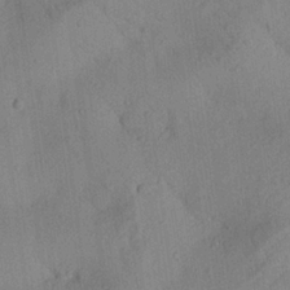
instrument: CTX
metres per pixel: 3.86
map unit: Aa
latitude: 24.8946
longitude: -143.4427
